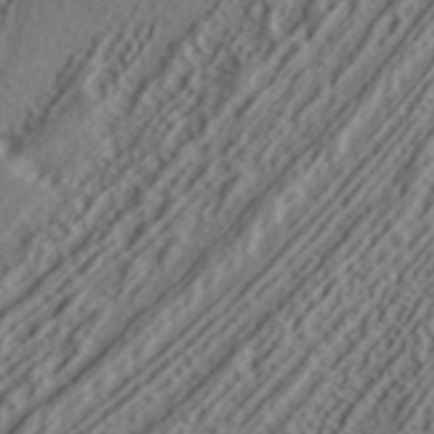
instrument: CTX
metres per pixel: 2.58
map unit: ANa
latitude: 41.2536
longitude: 54.8408
